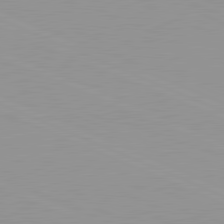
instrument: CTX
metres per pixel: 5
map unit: lApd
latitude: 81.6505
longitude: -168.6680
